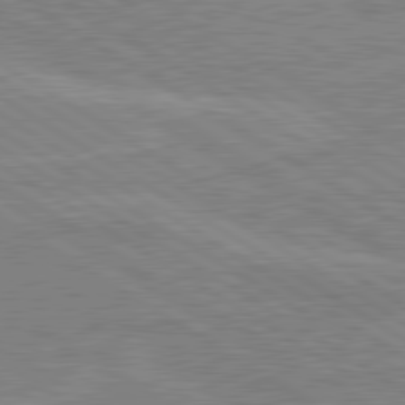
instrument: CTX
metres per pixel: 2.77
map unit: lApd
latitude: 80.5546
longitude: 123.7289
